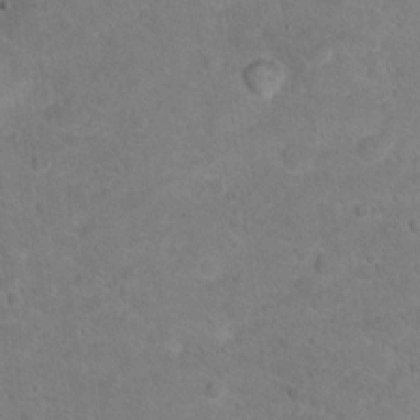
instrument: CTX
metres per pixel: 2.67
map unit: Hto
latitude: 16.5924
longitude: -37.6127
